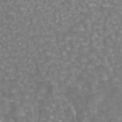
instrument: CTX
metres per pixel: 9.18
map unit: eAb
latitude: 44.2711
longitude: 106.4251
